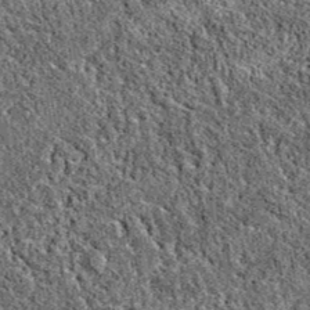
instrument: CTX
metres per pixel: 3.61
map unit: eAb
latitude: 37.7638
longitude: 110.9542
